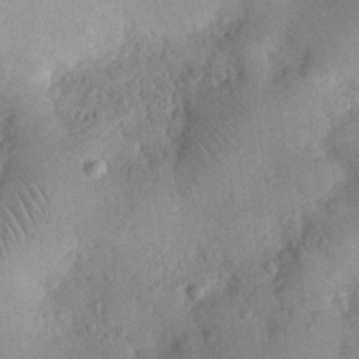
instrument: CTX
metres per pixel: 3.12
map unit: eHh
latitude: 25.0836
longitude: -65.9717
